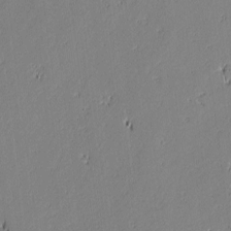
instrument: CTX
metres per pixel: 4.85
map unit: lAvf
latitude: -0.2362
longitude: -108.6112
